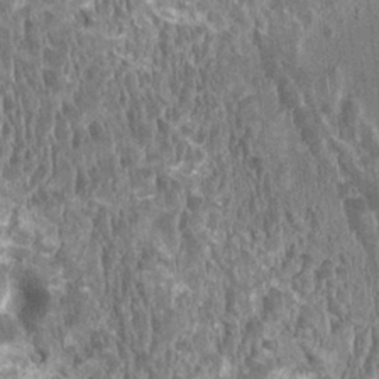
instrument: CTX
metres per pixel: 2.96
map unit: HNhu
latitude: 1.8394
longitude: 0.1984
